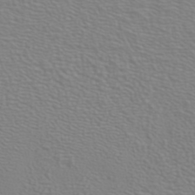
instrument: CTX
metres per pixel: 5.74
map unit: ANa
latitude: 40.0633
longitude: 20.5195
